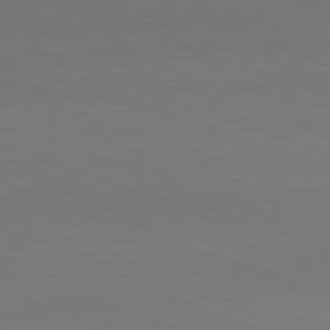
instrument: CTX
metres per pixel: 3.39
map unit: lApd
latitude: 81.4615
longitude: -131.9151
